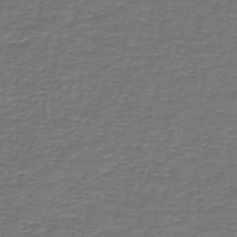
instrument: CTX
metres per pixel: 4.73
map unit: lHb
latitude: -42.6896
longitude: 57.1998
